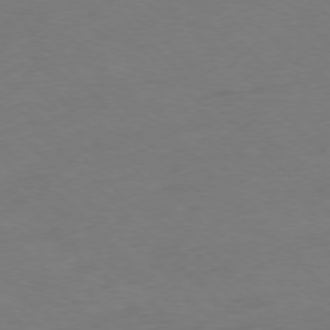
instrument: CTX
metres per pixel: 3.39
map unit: Ap
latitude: -77.1620
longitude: -65.1025
